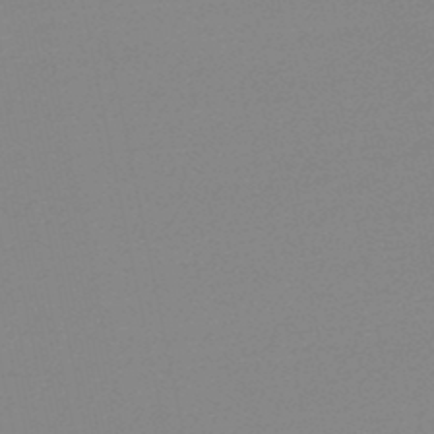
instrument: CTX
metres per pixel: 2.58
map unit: lHb
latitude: -48.2929
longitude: 64.8786
